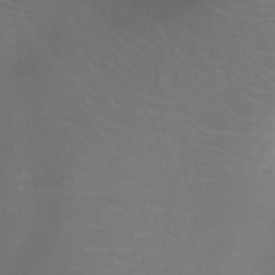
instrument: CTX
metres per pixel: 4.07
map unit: Ht
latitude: -9.0297
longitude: -20.0444
